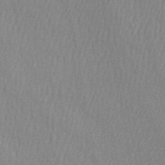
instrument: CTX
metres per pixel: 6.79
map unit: HNb
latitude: -52.5006
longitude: -50.3845
